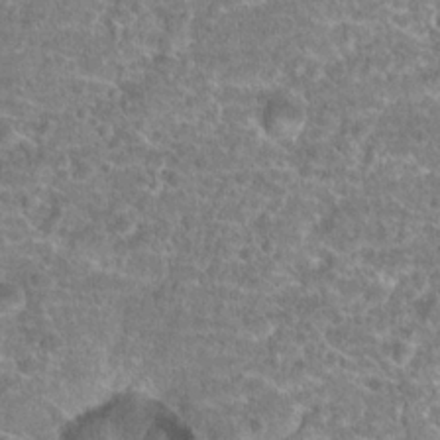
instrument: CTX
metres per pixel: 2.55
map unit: Hto
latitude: 19.4993
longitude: -42.9325
